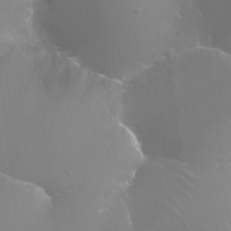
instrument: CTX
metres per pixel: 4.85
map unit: Ht
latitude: -11.4266
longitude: -44.7813
